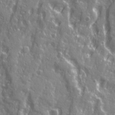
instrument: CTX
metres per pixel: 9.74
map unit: Ave
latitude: 21.8584
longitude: -133.3482
